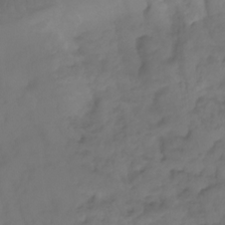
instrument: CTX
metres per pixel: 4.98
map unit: Aa
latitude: -11.5399
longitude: -68.0633
